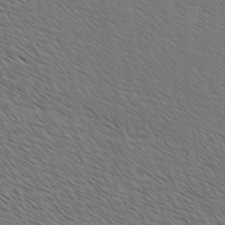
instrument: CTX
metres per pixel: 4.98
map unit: lAvf
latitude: -2.5006
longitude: -113.2348
